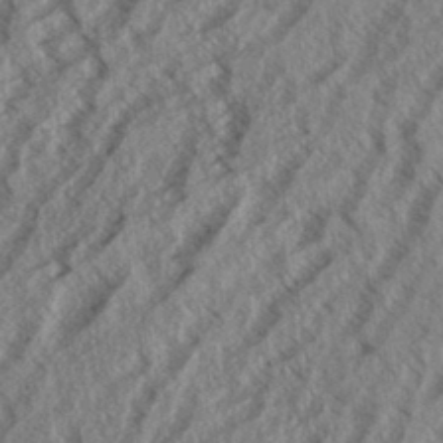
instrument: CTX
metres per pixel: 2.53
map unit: eHh
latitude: 33.9339
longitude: -140.0444
